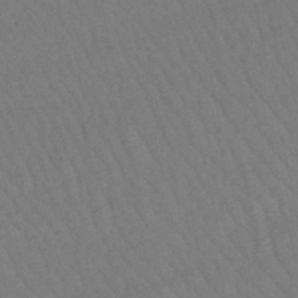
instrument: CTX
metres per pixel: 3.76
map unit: lHb
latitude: -46.5007
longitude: 77.5777
